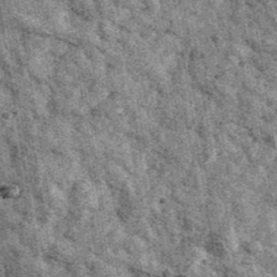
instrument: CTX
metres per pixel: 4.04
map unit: Ave
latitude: 40.7435
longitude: -107.4426
